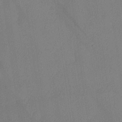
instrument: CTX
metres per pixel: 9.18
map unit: lHvf
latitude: 24.8569
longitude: 140.4440
